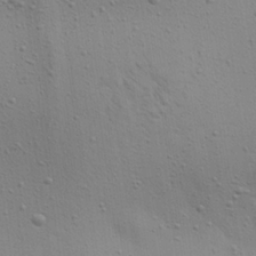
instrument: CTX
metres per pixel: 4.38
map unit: Aa
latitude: 22.4979
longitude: -142.1956
